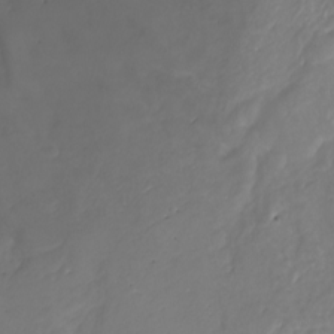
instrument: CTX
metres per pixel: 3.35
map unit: Nhu
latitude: -8.2739
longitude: -93.5749
